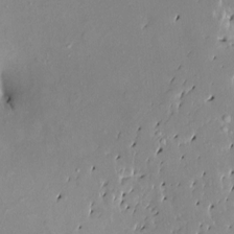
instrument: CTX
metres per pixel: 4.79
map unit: HNhu
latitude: 3.6883
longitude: 6.2172
